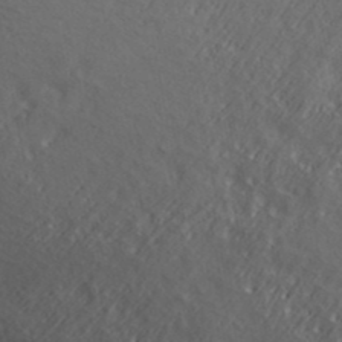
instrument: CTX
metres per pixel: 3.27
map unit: ANa
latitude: 39.3482
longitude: 21.2754
